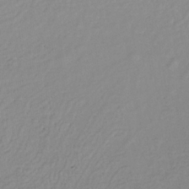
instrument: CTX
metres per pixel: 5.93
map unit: lHb
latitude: -34.2550
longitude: 64.0661
